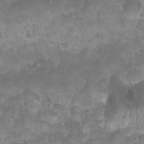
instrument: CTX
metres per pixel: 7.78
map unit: Nhu
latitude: 27.7072
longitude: -54.6490
